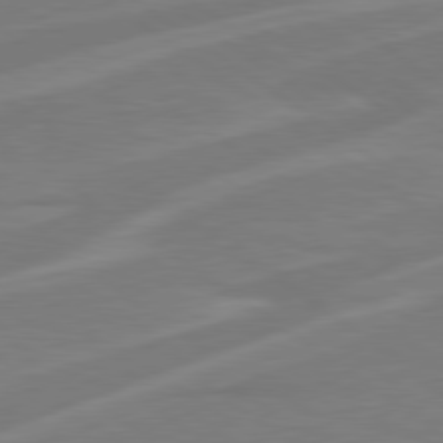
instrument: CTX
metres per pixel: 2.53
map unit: Hpe
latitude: 79.1026
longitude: -127.4049
